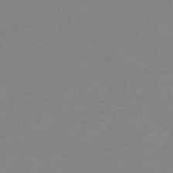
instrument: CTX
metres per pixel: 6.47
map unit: HNb
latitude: -50.0661
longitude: -51.1781
